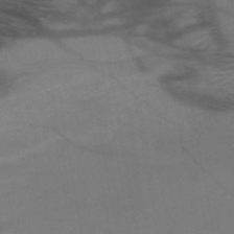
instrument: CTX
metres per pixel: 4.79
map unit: HNb
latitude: -50.7274
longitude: -44.5923
